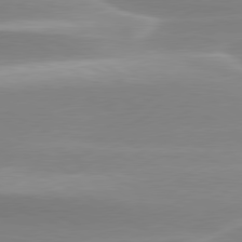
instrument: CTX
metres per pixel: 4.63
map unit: lApd
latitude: 79.7072
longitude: -115.6882
